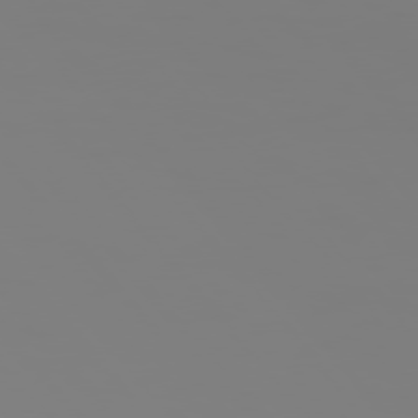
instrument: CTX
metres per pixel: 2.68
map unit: Hpe
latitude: 75.7072
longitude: -127.6505
